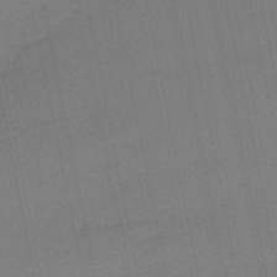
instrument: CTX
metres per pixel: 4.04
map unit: lHb
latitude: -49.8423
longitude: 80.4062
